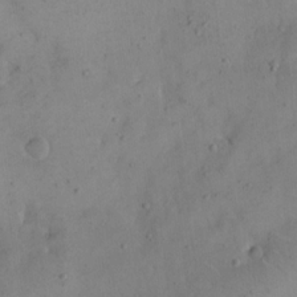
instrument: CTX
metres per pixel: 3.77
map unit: eHh
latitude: 16.0444
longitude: -67.8016
